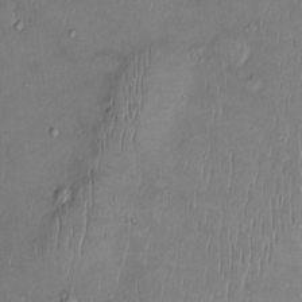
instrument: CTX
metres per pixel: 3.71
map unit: Ht
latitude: -3.5021
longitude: -14.3468
